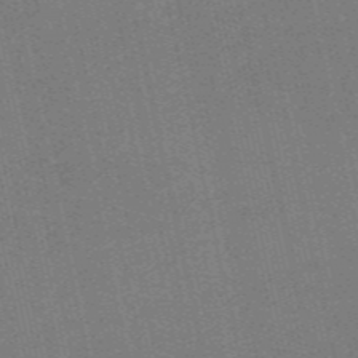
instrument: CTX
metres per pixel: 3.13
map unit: HNb
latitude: -55.6722
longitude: -42.4223
